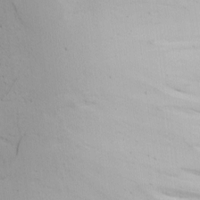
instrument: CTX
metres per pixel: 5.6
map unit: Nhu
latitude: 0.4034
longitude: -79.9339
